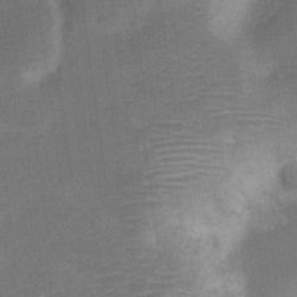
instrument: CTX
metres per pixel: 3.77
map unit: Nve
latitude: -25.6155
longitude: 106.8030
